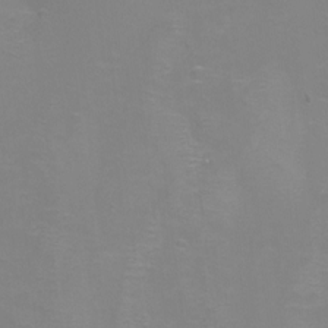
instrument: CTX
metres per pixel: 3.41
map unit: Ht
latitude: -6.5007
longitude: -29.6883
